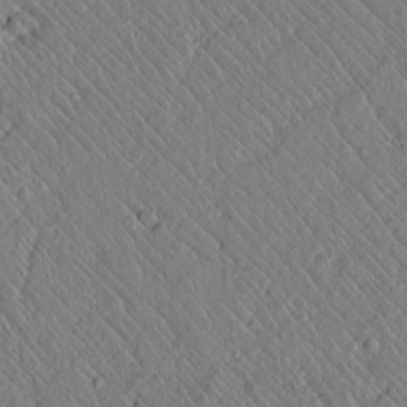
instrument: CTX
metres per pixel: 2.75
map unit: lAvf
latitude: 7.3671
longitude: 159.5588
